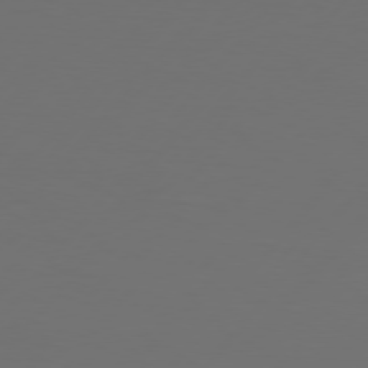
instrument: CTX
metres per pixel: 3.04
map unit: Hpe
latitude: 76.2333
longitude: -138.8191
